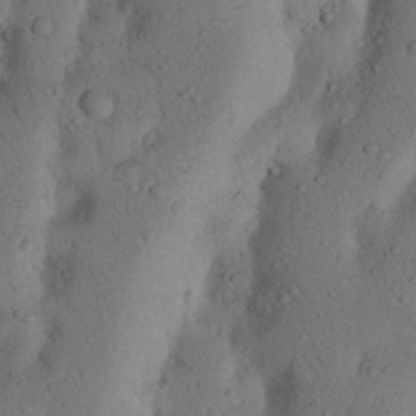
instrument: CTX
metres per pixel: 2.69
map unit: Nhu
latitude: 19.1592
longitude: -75.7828
